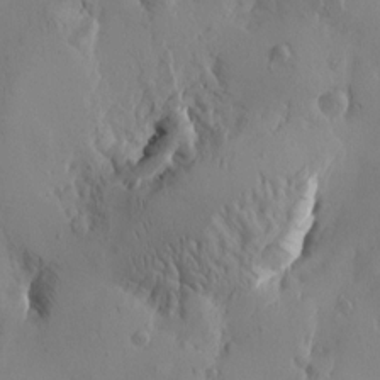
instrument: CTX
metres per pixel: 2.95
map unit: Htu
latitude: -1.4833
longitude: -177.1592
